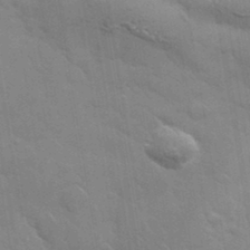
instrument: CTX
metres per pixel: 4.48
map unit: lHvf
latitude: 36.3467
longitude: -92.0822
